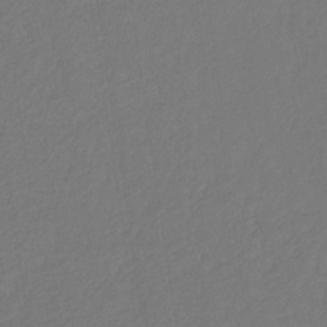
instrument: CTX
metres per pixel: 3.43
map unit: eHb
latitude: -29.7856
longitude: 67.9745
